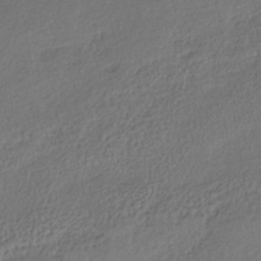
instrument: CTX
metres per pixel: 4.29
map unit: lHb
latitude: -38.5763
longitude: 68.6329
